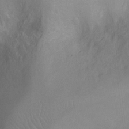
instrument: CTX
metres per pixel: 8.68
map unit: Ht
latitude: -9.3698
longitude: -23.0458
